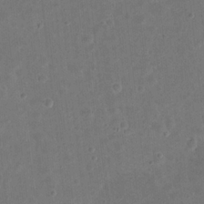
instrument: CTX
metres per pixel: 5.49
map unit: eHh
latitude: 21.7639
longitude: -63.0459
